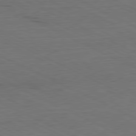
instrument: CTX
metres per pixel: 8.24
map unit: Ap
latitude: -81.4833
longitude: -70.2522
